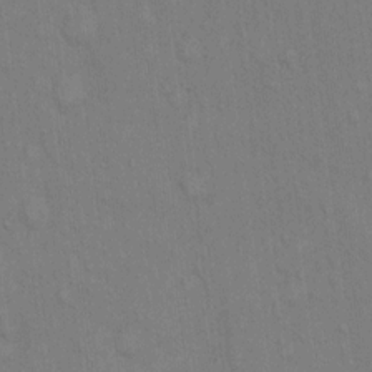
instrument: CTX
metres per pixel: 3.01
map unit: Hto
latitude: 12.6113
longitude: -61.1403
